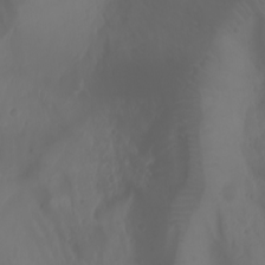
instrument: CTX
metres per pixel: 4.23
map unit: Htu
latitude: -1.4833
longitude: -76.8758
